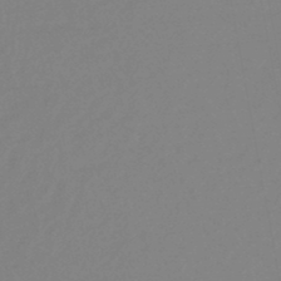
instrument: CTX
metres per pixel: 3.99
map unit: HNb
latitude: -46.8786
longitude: 57.0108
